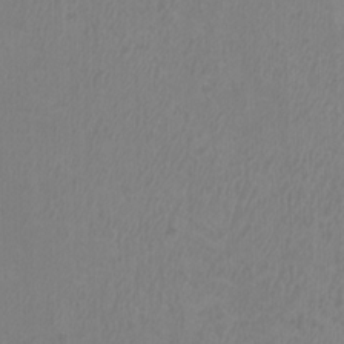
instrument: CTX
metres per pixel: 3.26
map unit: HNhu
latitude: 2.9136
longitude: -2.2900
